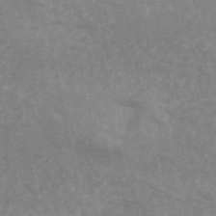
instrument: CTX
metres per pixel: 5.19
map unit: ANa
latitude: 46.2712
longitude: 25.8233
